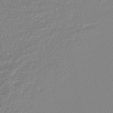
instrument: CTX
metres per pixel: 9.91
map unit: lHb
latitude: -44.1228
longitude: 72.0850
